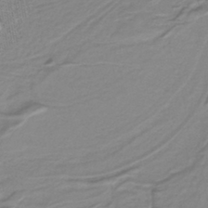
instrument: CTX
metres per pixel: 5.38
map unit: eAb
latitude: -40.2172
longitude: 51.9178
